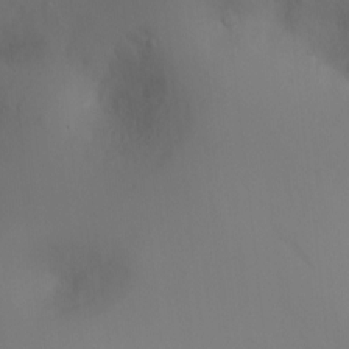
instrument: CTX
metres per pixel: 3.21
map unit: Ht
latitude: -15.9367
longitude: -41.1403
